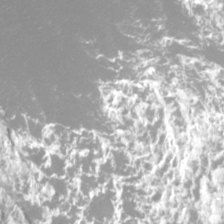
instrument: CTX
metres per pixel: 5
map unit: Htu
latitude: -12.6708
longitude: -47.3293
